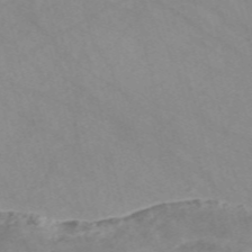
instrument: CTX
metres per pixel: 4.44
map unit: Nve
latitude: -57.8422
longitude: 58.4440
